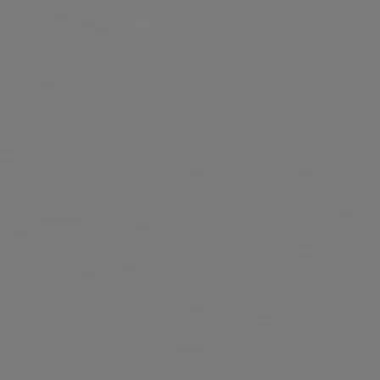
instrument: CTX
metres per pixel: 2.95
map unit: Hpe
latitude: 78.7813
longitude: -166.6679
